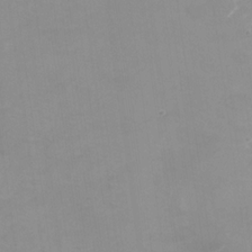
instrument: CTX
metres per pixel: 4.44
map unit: Nhu
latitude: -29.0109
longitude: -66.4223
